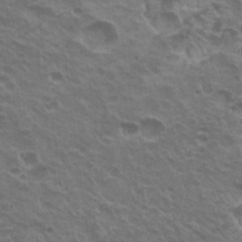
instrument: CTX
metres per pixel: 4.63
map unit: Nhu
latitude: 20.4601
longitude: -31.0459
